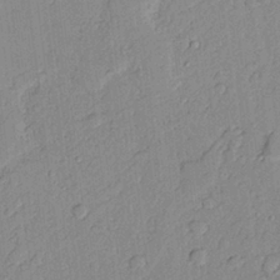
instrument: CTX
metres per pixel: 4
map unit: lAvf
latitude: 24.7057
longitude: -110.1956
